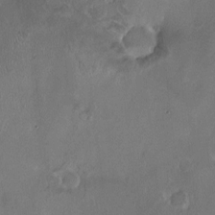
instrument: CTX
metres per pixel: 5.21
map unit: HNhu
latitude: 4.4223
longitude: 7.1809
